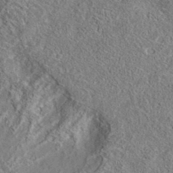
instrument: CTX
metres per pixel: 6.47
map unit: eAb
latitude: 35.7260
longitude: 112.0283
